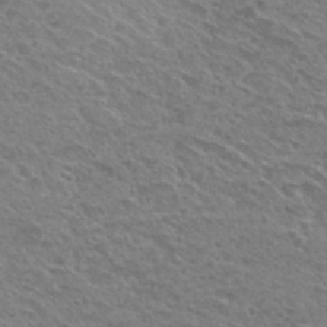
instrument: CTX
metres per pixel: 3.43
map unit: Nhu
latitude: 29.6883
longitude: -48.8569
